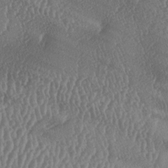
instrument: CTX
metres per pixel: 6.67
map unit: lAa
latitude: -6.4251
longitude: -130.2901
